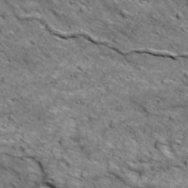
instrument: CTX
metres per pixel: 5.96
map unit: Ave
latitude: 18.6679
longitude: -134.2144
